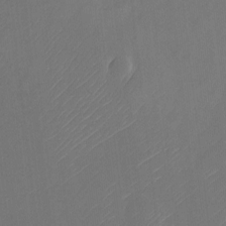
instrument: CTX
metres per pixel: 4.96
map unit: Nhu
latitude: -22.7274
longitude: -71.2915
